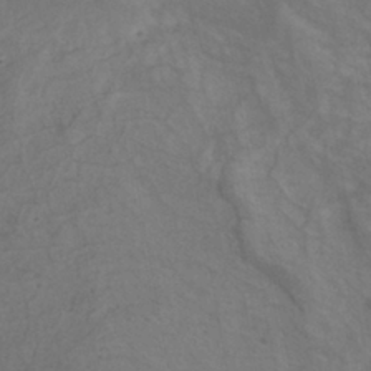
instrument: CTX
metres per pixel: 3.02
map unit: ANa
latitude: -38.9920
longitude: 97.0676
